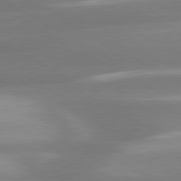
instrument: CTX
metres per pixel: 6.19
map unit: lApd
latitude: 80.5735
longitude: -135.0080
